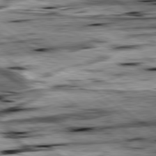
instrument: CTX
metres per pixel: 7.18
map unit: lApd
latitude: 79.3482
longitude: -48.8191
